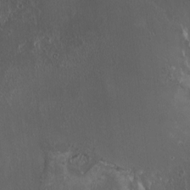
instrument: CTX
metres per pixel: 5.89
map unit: HNhu
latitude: 4.0444
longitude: 5.1053
